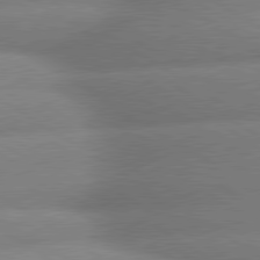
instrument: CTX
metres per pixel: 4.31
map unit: lApd
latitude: 80.1011
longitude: -162.1578
